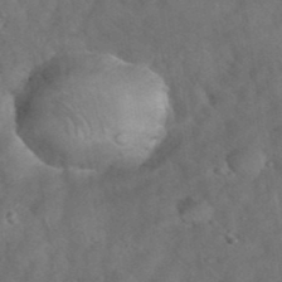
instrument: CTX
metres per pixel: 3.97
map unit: eHh
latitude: 39.2915
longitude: -57.0836
